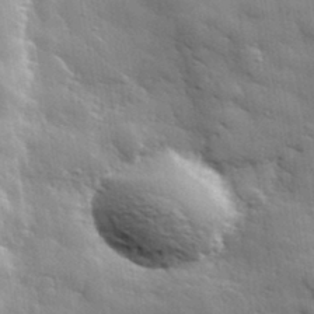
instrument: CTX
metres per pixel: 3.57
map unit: lHvf
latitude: 33.8583
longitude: -81.6505
